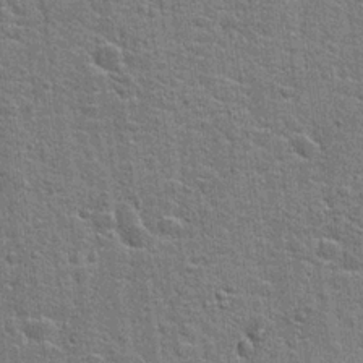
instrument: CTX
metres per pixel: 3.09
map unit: Hto
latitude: 21.8395
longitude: -43.9528
